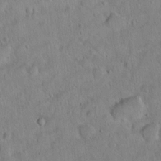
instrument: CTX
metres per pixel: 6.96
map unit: Hto
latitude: 12.9892
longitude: -36.8191
